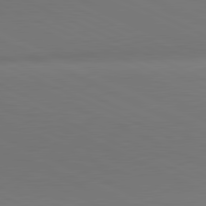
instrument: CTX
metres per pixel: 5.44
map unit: lApd
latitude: 81.4237
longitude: 144.6141
